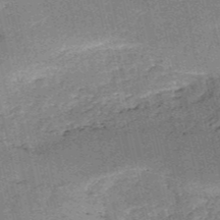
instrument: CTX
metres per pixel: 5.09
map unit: HNb
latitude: -53.5588
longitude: -40.1388
